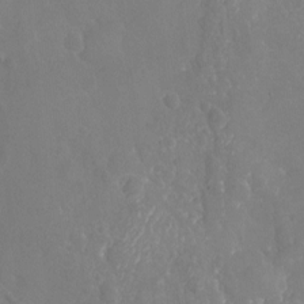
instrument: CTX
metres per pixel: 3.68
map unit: Nhu
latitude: -19.1431
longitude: -58.2712
